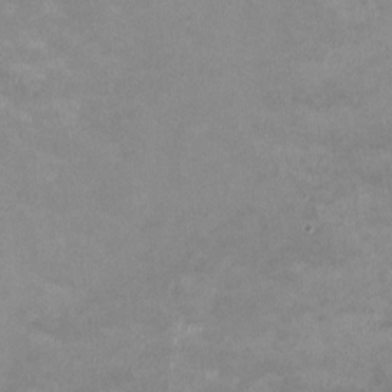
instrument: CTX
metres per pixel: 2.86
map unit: HNhu
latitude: -0.6141
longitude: -4.2333
